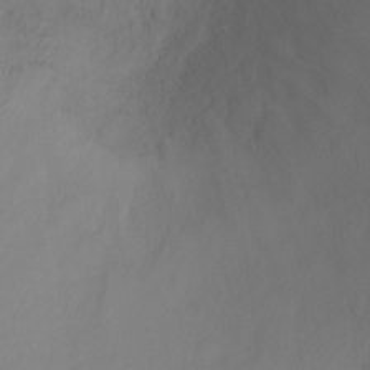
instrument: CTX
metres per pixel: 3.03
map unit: Ht
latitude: -5.2187
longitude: -28.1955
